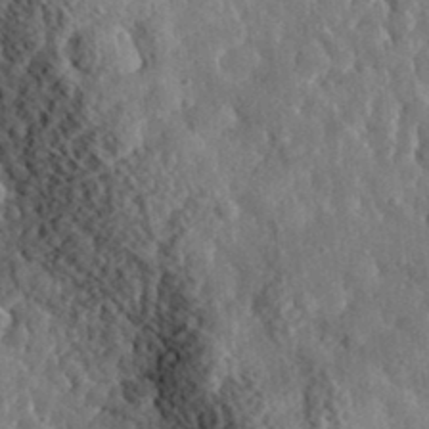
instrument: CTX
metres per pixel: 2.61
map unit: eHh
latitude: 34.6301
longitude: -80.4034
